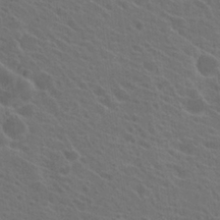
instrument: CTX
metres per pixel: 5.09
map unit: Hto
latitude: 23.9906
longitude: -39.8016
